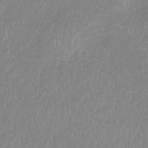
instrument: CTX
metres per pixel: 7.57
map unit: eHb
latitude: -40.7085
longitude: 80.3118
